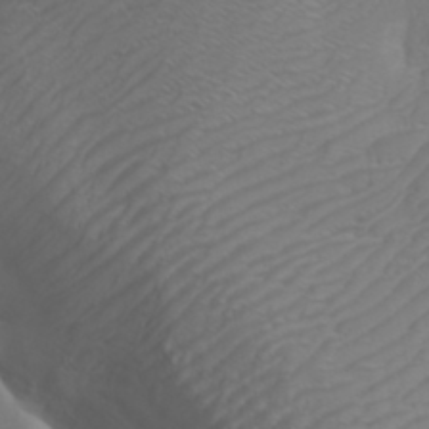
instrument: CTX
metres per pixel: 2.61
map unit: Aa
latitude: 32.5735
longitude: -141.6882
